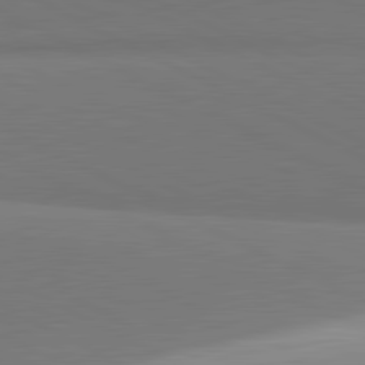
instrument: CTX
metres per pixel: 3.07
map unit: lApd
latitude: 81.5938
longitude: 151.2943
